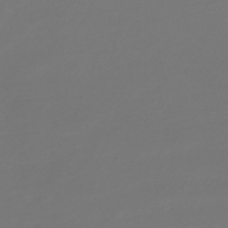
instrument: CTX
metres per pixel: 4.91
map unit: lHb
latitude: -47.8800
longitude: 62.7463
